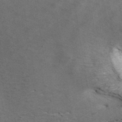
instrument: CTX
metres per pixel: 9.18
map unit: ANa
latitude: 40.6679
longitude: 17.9178
